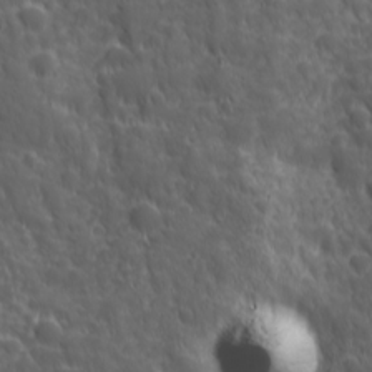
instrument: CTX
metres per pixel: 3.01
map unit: Ave
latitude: 19.2726
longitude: -132.9325
